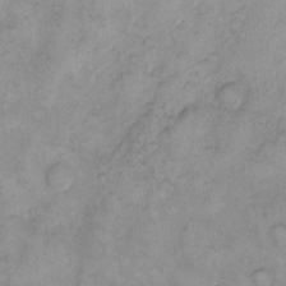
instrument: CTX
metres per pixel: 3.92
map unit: eHh
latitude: 13.0081
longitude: -63.7639
